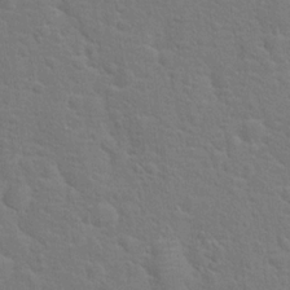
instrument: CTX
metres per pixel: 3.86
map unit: Hto
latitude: 17.1970
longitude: -41.2536
